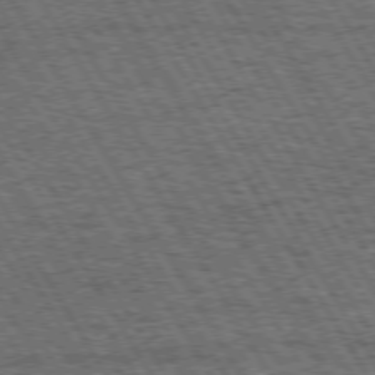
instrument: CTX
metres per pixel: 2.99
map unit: Hpe
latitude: 73.3482
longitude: -125.8961
